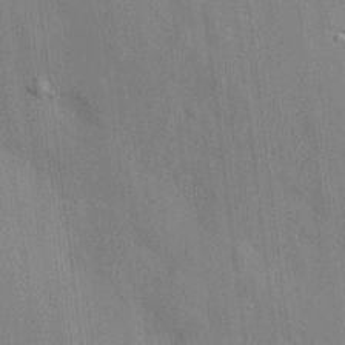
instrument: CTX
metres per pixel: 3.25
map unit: HNhu
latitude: 13.3482
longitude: 9.9178
